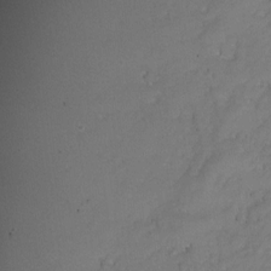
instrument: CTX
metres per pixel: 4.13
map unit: Nve
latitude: -23.4455
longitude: -137.9528
